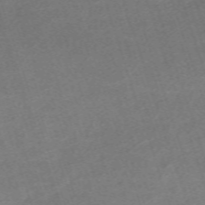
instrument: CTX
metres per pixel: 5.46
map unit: eHh
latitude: -63.9178
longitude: 50.1039
